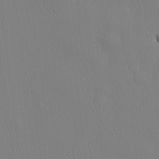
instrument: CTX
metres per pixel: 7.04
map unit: lHvf
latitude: 20.5546
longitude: 142.1038
